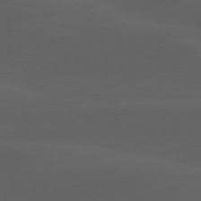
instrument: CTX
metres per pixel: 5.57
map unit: lApd
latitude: 80.2522
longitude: -90.0255
